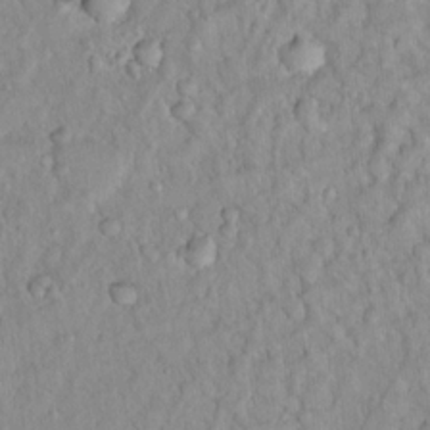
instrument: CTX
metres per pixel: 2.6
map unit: Hto
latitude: 13.3104
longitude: -37.0837
